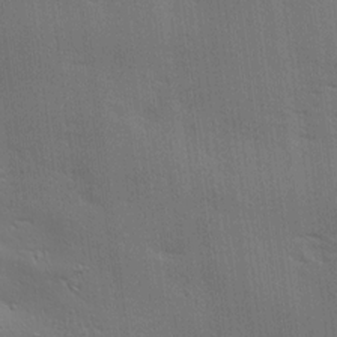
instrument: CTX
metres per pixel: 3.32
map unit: Ave
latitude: 17.4615
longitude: -138.4601
